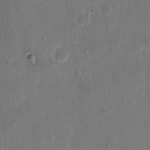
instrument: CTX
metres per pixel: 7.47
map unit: eHh
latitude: 11.1781
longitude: -68.7813
